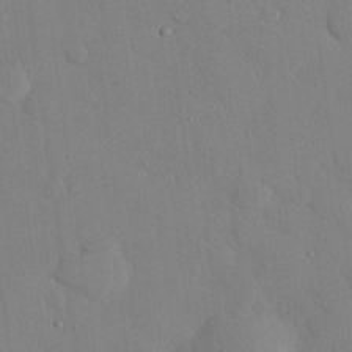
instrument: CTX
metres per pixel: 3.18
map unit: eHh
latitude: 27.2537
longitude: -79.4049
